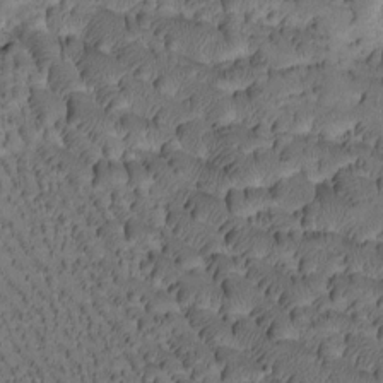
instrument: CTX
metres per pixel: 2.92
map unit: Htu
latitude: -3.0675
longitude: 172.3873
